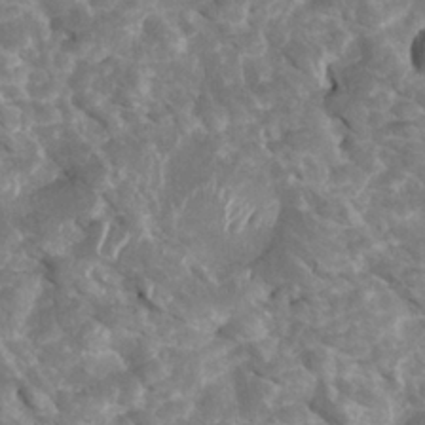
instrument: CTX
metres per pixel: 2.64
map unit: Htu
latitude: 2.5923
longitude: 142.0472
